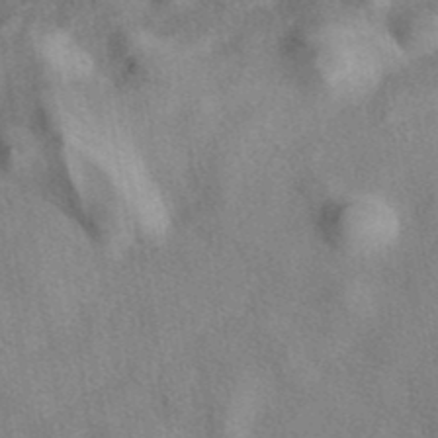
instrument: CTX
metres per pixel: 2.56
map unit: eAb
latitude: 40.5356
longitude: 107.5399
